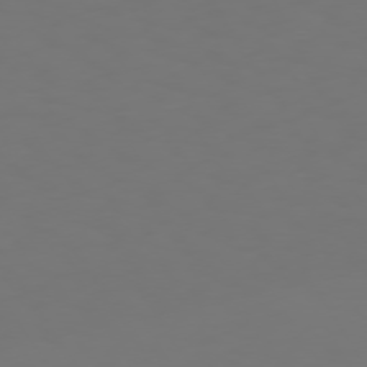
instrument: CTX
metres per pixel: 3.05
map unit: Hpe
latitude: 73.4616
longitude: -126.8758
